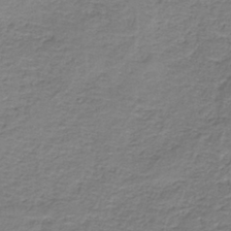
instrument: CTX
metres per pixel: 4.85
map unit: HNb
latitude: -37.2187
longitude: 51.6155
